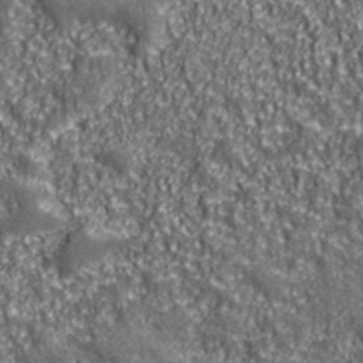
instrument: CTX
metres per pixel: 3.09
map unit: eHh
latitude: 42.7813
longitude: -91.0270
